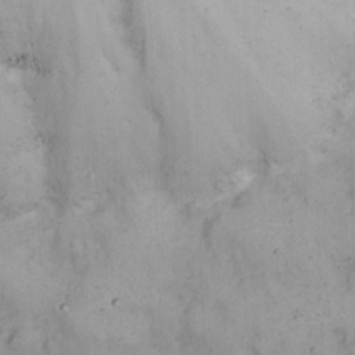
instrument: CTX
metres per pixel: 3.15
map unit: Nhu
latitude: 22.3656
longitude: -66.4412
